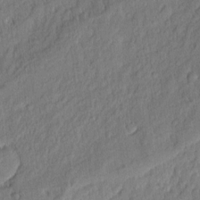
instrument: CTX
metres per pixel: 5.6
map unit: eHh
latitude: 6.3656
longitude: -76.1766
